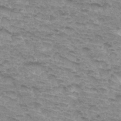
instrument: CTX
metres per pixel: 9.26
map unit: Hto
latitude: 33.8016
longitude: -47.4238
